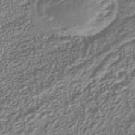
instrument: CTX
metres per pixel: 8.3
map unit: Nhu
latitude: -39.4077
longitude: -84.6491
